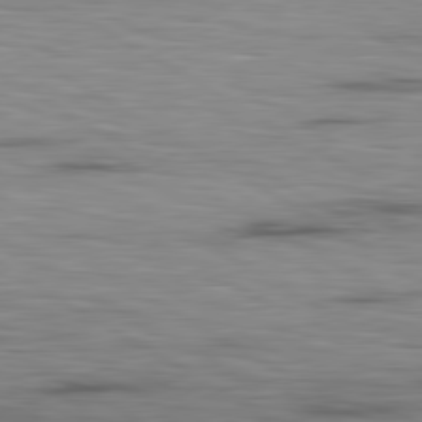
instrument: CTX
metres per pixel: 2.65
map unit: lApd
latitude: 80.5168
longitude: 160.5952
